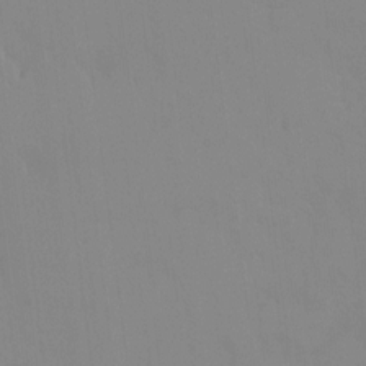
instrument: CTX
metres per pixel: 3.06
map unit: HNhu
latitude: 6.7435
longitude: 1.9367
